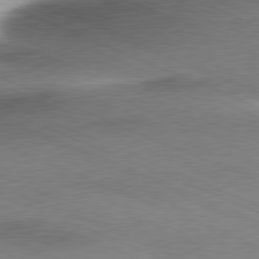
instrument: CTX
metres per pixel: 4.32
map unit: Ap
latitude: -81.6722
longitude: -70.8191
